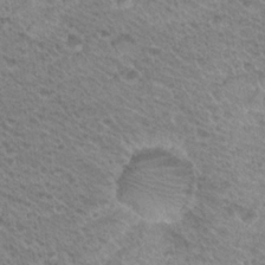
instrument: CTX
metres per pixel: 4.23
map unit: Hto
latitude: 21.7450
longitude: -37.8395
